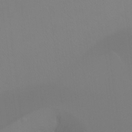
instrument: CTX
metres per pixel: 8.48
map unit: Ht
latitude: -16.5763
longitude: -46.7624
